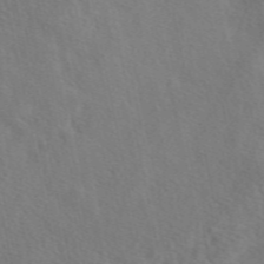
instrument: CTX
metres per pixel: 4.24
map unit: eAb
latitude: 49.9150
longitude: 119.4643
